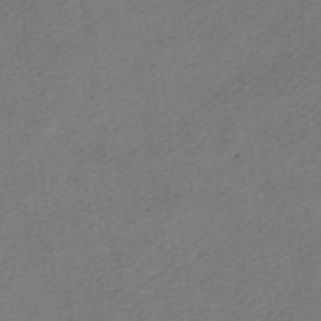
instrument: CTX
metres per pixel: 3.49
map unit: HNhu
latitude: -40.6518
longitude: 103.8422
